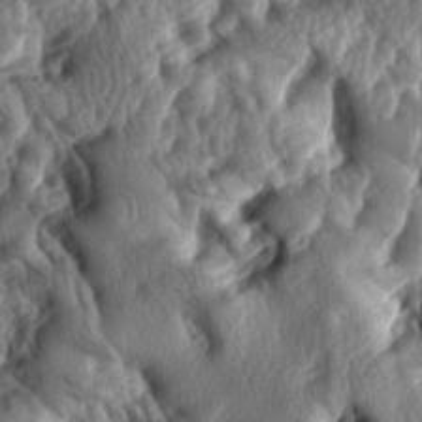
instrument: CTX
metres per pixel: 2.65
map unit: lAa
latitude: -7.1809
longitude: -127.1403
